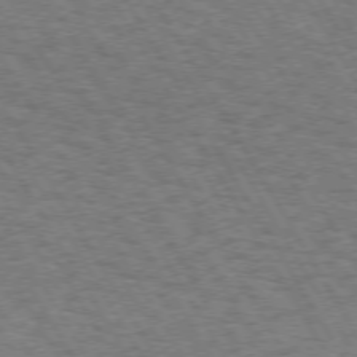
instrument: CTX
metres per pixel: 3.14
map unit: Hpe
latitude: 73.1026
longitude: -128.9325
